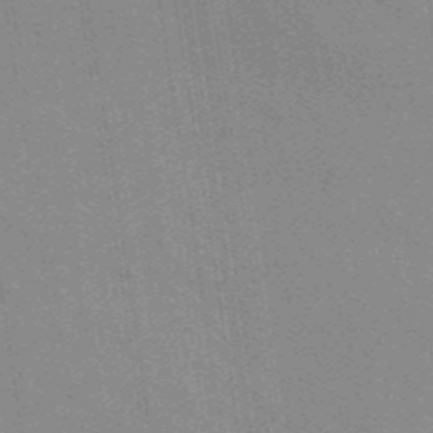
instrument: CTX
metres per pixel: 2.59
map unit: lHb
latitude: -48.3307
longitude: 73.4832
